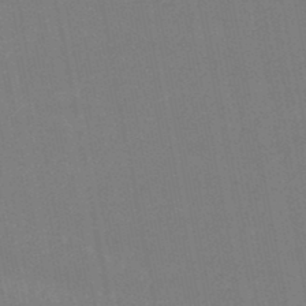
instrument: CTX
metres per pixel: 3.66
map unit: eHb
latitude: -46.8408
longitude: 78.7652
